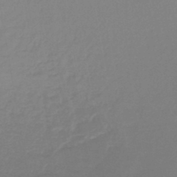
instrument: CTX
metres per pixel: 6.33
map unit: lHb
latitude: -44.4629
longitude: 59.8044
